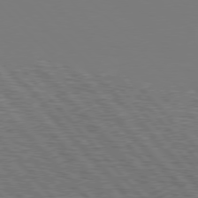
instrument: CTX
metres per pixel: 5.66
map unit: Hpe
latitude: 76.7057
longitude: -167.6505
